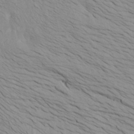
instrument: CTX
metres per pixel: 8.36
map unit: Htu
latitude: -7.0675
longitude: -66.8758
